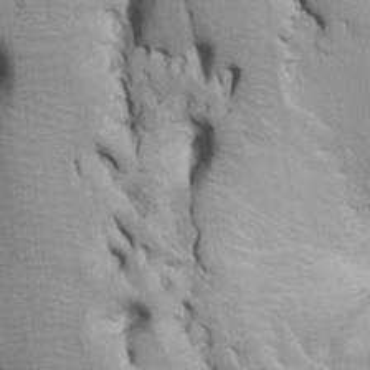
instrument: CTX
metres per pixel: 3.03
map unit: Htu
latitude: -3.2942
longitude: 149.6722
